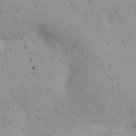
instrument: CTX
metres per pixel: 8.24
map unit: Nhu
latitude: 28.3089
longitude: -71.6316
